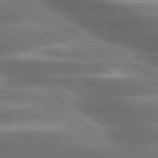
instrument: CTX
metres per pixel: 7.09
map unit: lApd
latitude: 79.4994
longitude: -116.9514
